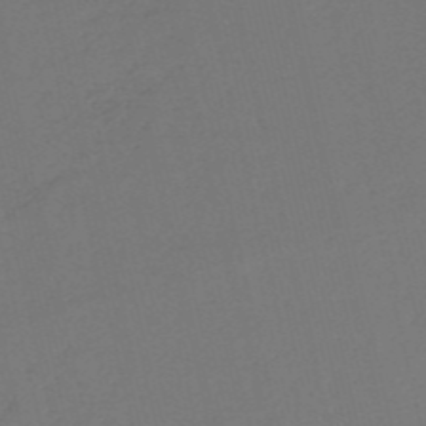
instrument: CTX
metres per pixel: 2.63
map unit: HNb
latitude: -54.5385
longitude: -38.7624
